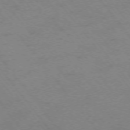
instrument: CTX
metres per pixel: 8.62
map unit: Ap
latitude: -75.3510
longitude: -70.3656
